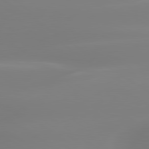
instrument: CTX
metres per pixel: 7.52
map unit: lApd
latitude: 79.9528
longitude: -136.5357
